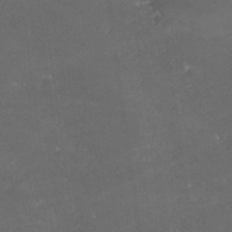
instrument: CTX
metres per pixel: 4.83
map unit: lHvf
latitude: 25.4615
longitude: 140.8219
